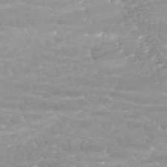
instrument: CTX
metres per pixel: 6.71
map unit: HNhu
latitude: -46.3495
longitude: 98.5196
